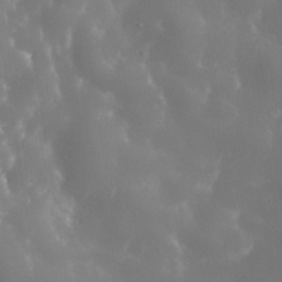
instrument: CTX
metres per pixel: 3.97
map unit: Nhe
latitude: -36.7841
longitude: -90.8947
